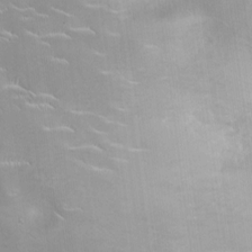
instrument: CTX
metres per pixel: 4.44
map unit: Ht
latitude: -4.6707
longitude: -15.0648
